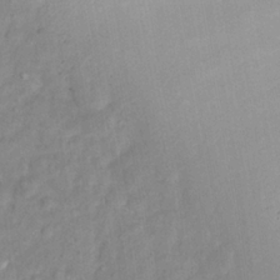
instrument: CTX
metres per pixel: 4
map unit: Hto
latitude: 14.3279
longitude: -38.6868
